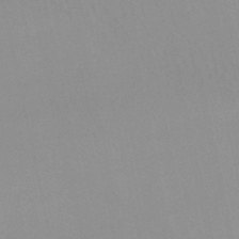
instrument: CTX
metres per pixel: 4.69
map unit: HNb
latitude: -52.0661
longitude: -50.9135
